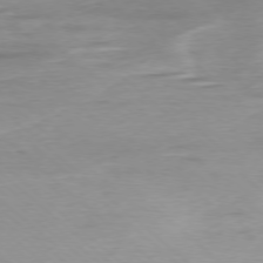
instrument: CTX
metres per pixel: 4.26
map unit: Ap
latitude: -77.7667
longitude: -90.9514
